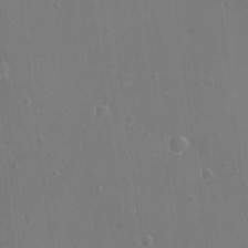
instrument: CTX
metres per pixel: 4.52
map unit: eHh
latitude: -11.5399
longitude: -62.1956
